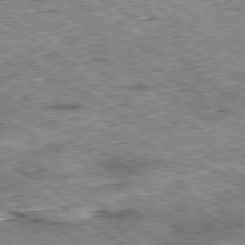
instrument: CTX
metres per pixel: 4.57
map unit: Hpe
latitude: -80.1795
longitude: 22.3118
